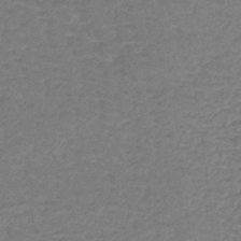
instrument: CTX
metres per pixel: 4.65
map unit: lHb
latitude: -42.9730
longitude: 66.6329
